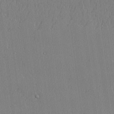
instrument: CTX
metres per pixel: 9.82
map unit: lHvf
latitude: 21.2537
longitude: 142.6518
